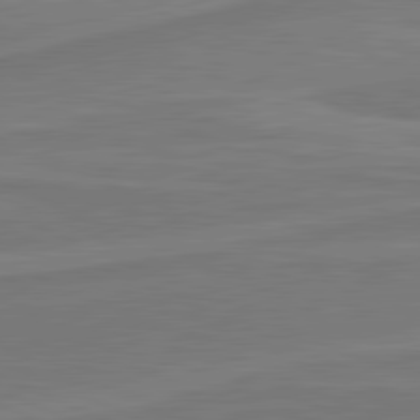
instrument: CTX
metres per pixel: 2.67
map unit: lApd
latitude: 81.6316
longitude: 168.8786
